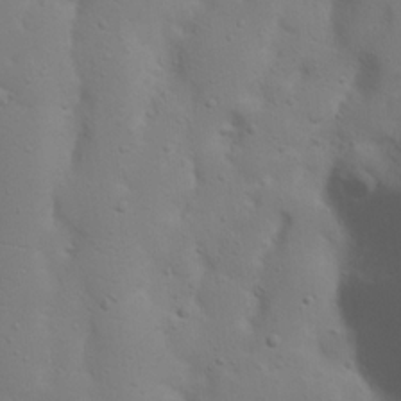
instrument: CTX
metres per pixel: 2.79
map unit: Nhu
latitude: 20.3845
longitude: -73.7072
